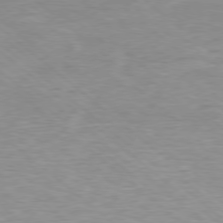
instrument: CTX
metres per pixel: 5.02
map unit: Ap
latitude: -78.3873
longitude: -87.5938
